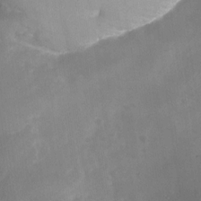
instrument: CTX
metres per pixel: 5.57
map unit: Nhu
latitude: -28.5007
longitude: -63.5371
